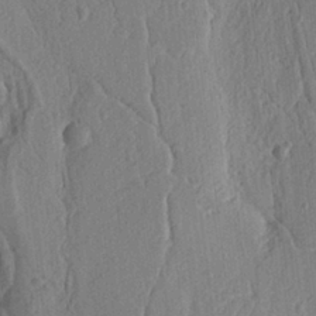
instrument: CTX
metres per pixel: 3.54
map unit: Ht
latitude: 9.5938
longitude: -76.2522
